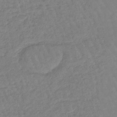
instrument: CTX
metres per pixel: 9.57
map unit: eHb
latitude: -45.2754
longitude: 80.8597
